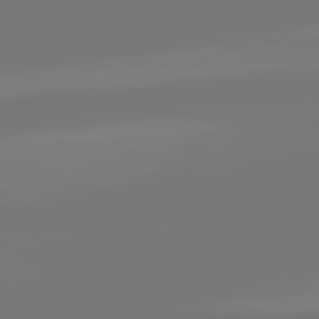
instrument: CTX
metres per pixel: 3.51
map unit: lApd
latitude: 81.9717
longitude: -176.3278
